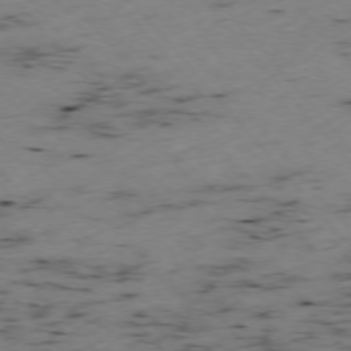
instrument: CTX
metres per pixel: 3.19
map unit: Ap
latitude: -76.2173
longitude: -61.1781
